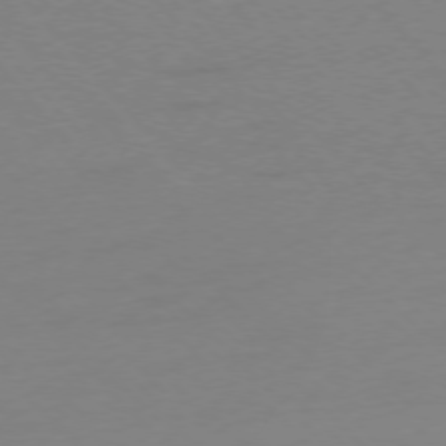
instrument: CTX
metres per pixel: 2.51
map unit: Ap
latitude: -76.7841
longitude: -70.4034
